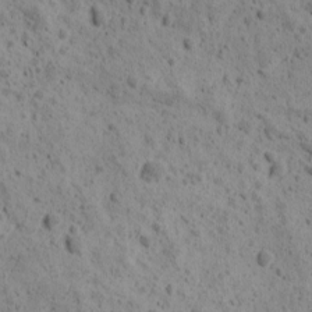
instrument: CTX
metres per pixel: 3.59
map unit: Ave
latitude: 11.2915
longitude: -105.6694
